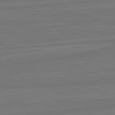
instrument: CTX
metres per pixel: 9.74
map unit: lApd
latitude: 82.2333
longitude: -174.4601
